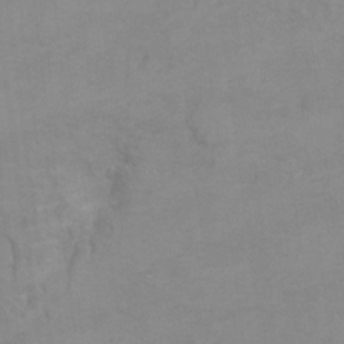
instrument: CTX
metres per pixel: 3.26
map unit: Hto
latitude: 7.5182
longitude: -36.0633
